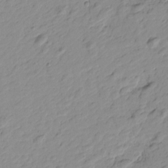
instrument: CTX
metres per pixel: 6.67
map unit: Htu
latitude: -0.1606
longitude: -175.4426
